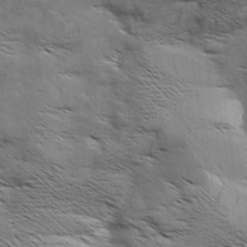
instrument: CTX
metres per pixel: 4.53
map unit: Aa
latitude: 9.3860
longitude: -140.1577
